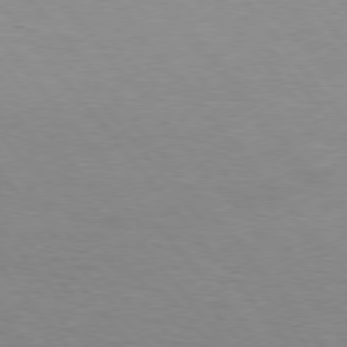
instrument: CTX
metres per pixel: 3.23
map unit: Hpe
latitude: 75.3860
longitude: -145.4993
